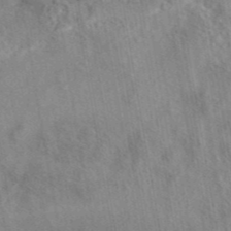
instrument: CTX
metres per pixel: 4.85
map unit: eAb
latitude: 42.4979
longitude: 109.7100
